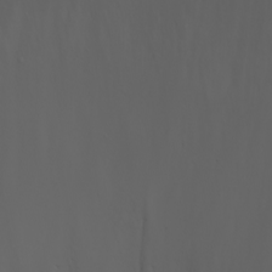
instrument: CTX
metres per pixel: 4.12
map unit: Nhu
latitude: -7.8422
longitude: -85.1970
